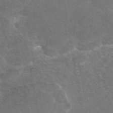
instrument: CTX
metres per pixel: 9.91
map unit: eAb
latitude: 46.8380
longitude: 106.2551
